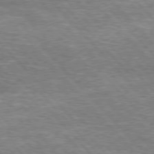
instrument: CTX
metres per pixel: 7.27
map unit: lApd
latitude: 76.4412
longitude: -74.8380
